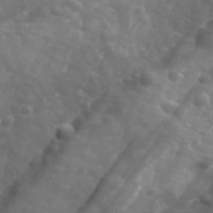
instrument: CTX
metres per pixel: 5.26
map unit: Ave
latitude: 18.7435
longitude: -133.5182
